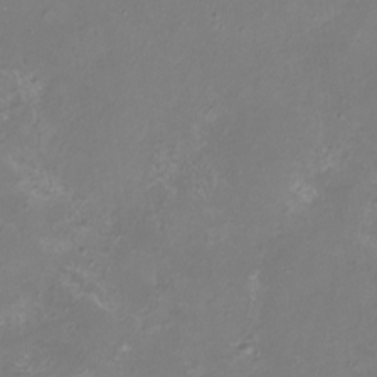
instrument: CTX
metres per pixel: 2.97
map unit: eHh
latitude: -6.6896
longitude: -77.8394
